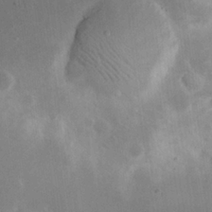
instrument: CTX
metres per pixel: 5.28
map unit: Nhu
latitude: 23.8961
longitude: -71.7827
